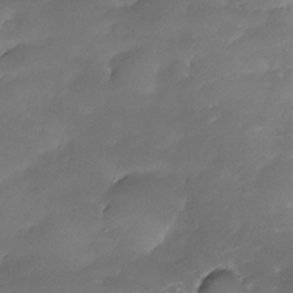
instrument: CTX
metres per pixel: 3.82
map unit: Nhe
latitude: -34.8219
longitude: -145.9150
